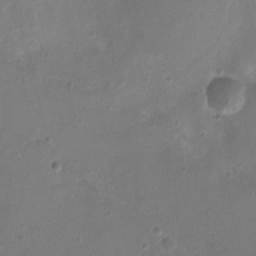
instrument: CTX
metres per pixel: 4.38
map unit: Nhu
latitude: 4.9514
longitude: -16.6679
